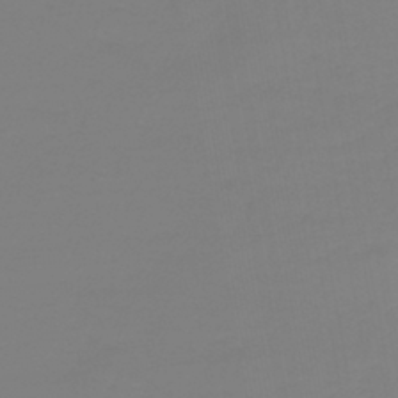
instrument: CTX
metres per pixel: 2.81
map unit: lHb
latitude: -41.9367
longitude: 63.9556
